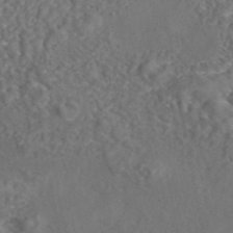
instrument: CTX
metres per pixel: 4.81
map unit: eAb
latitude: 43.0647
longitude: 104.9730
